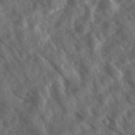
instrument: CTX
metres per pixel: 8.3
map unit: Ave
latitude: 17.9150
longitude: -131.1593
